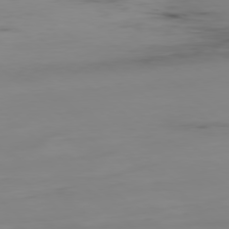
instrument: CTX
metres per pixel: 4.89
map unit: Hpe
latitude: -78.8786
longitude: -20.2523
